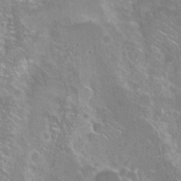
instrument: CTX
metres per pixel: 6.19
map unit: Hto
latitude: 22.9136
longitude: -40.2522
